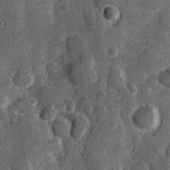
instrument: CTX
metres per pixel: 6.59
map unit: Hve
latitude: 24.2522
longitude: 146.6707
